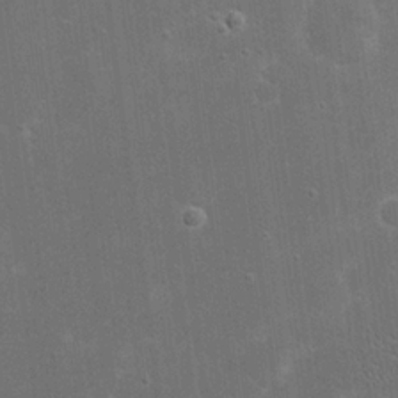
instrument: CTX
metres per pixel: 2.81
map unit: eHh
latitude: 20.7624
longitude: -68.3845
